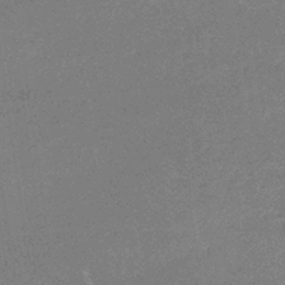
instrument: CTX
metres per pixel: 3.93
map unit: lHb
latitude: -34.1228
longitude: 69.1431
